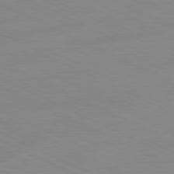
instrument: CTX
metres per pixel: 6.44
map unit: Ap
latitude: -81.1242
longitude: -94.3090
